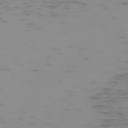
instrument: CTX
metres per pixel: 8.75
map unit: Hpe
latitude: -73.7100
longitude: 7.4265
